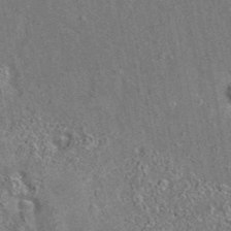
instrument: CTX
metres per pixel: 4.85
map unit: eAb
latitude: 35.6505
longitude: 113.0487
